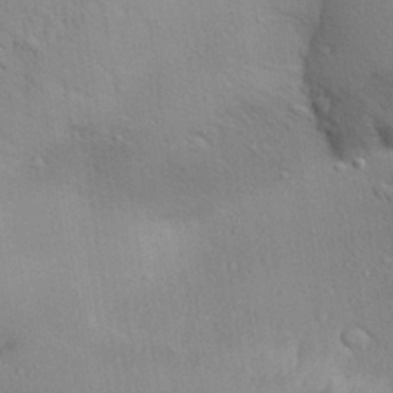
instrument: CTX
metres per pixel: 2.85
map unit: Aa
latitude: 31.1026
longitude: -144.8569
